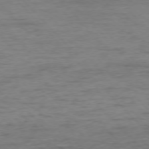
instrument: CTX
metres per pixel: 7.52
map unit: Ap
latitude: -76.6330
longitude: -89.3293
